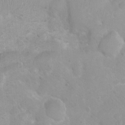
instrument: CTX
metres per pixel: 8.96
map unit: Ht
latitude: 3.6127
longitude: -26.8947
